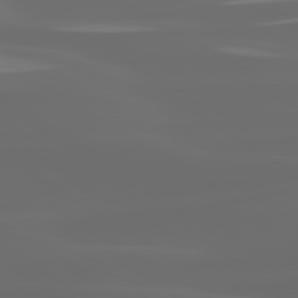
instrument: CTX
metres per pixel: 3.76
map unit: lApd
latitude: 80.0822
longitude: -95.4805
